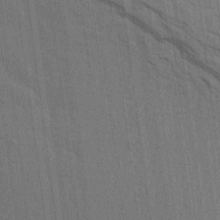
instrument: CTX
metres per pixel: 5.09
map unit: Aa
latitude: 15.0081
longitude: -145.6316
